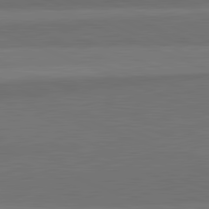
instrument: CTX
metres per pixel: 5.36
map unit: lApd
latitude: 82.3089
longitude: 156.0472
